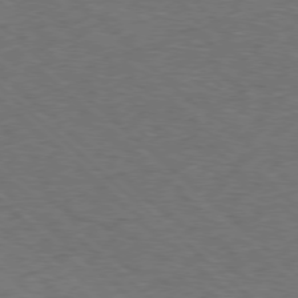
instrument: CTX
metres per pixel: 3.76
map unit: Hpe
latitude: -78.2739
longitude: 16.8786
